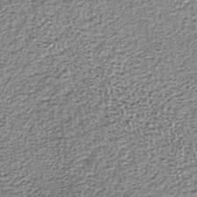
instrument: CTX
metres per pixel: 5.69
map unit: lHb
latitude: -36.8219
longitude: 64.8786
